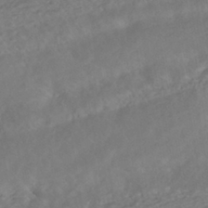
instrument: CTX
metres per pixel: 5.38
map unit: HNhu
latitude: -40.1417
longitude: 109.3510
